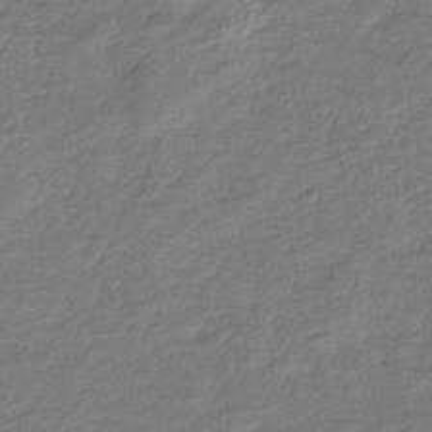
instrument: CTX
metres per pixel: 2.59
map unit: eHb
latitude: -36.2739
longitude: 78.8408
